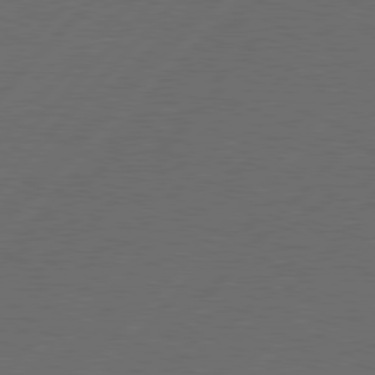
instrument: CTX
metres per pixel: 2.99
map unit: Hpe
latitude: 78.1389
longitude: -120.2145
